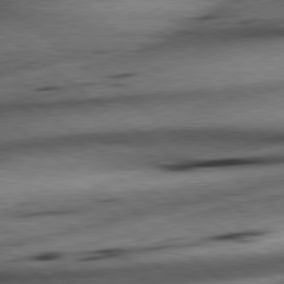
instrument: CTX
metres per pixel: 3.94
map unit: lApd
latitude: 79.0459
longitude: -140.8191
